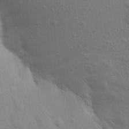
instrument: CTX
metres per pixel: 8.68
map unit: Aa
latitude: 16.1011
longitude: -145.6883
